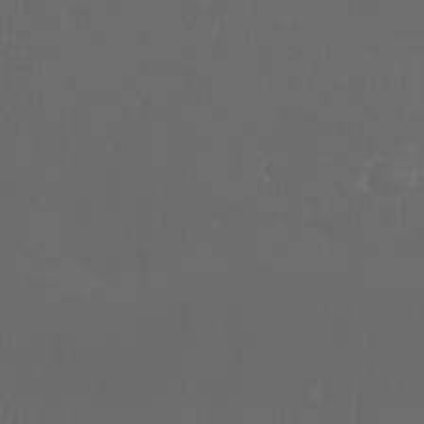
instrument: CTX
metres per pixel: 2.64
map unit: Htu
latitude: -6.0850
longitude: -70.1389
